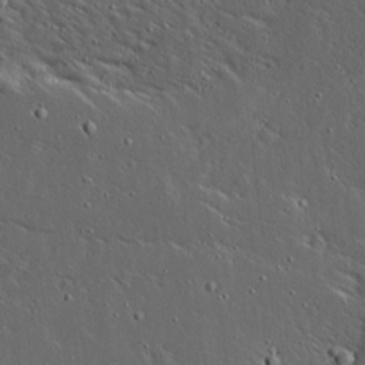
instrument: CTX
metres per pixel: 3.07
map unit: Ave
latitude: 14.2901
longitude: -138.3278
